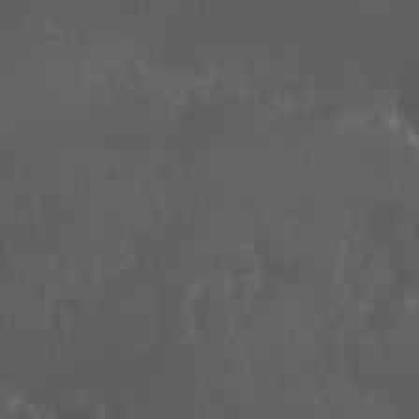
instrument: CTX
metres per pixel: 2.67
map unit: Nhu
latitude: 26.5168
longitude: -64.7624
